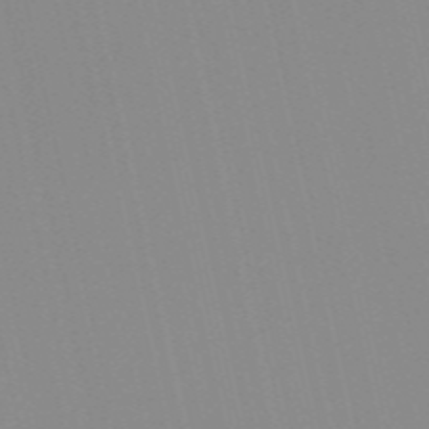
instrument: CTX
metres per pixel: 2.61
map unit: Nve
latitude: -57.3698
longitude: 60.6141
